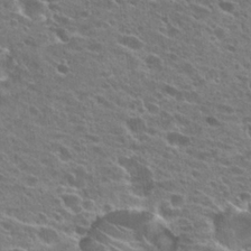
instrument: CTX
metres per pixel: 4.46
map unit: Hto
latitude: 24.7246
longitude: -45.6883
